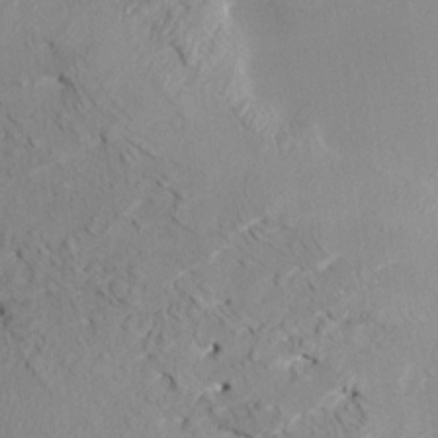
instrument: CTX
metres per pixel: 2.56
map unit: HNhu
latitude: 7.1781
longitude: -2.1955
